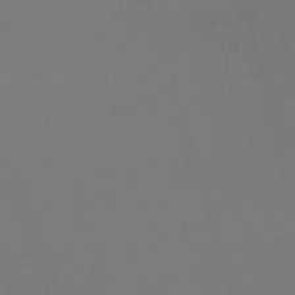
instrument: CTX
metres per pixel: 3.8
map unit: eHh
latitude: -62.5762
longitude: 51.1809
